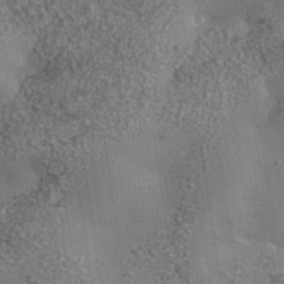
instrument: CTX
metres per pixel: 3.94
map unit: Nhe
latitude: -35.6344
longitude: -130.2712
